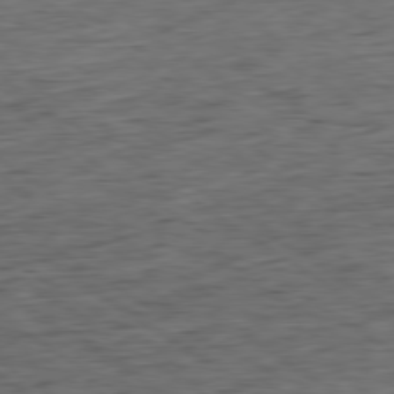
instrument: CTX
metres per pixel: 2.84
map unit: Hpe
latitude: -79.6344
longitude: 11.4454
